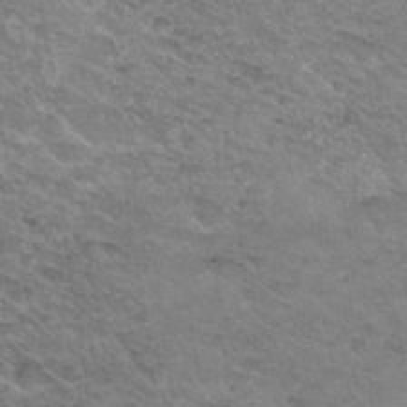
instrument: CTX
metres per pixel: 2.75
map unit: Hto
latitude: 30.8002
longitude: -46.9136
